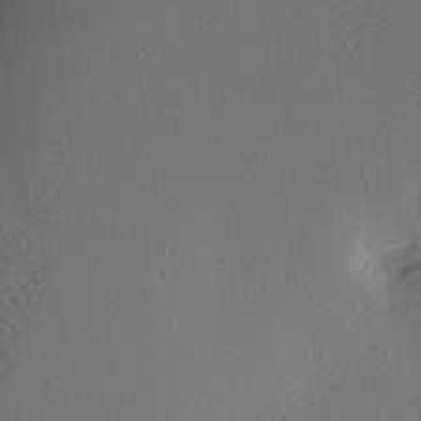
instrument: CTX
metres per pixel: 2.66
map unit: Nhu
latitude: 0.8758
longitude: -77.1025
